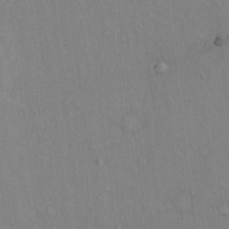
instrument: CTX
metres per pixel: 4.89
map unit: Hto
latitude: 14.5546
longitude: -60.7246
